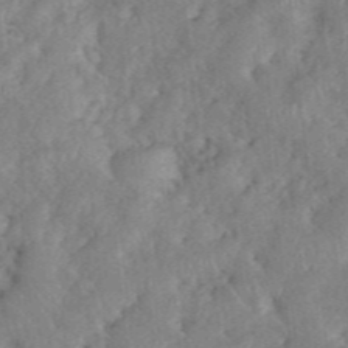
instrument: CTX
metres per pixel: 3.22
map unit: eHh
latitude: 38.8758
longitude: -56.0444
